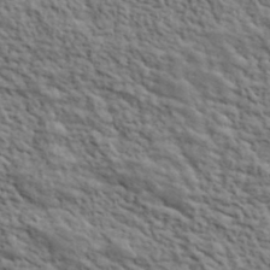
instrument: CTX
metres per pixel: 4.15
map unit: lHvf
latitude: 39.6883
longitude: -88.8758
